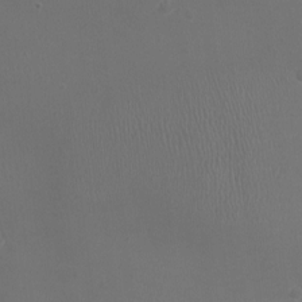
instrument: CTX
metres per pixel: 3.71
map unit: Ht
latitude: -1.2754
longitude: -16.0444
